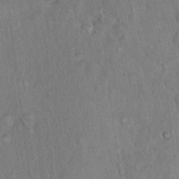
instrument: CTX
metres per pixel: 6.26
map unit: Hto
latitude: 15.7639
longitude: -57.6693
